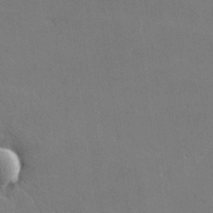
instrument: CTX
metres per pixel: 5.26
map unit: lHvf
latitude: -9.8800
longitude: -102.3845
